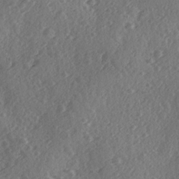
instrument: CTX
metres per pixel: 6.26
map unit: Ave
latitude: -9.5966
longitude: -118.7813
